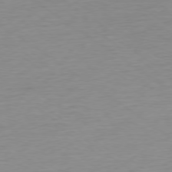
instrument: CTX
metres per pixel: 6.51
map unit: Ap
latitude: -78.0472
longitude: -59.7261
